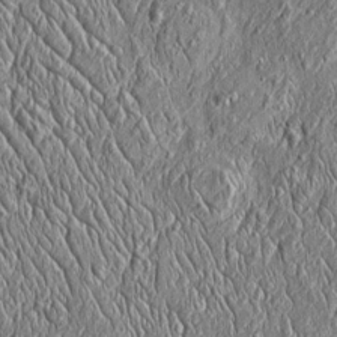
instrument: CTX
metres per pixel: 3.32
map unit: Htu
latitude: -4.3495
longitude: 158.2173
